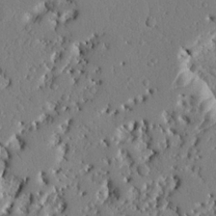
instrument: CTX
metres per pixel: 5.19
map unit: Nhu
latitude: 19.9906
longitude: -78.8947
